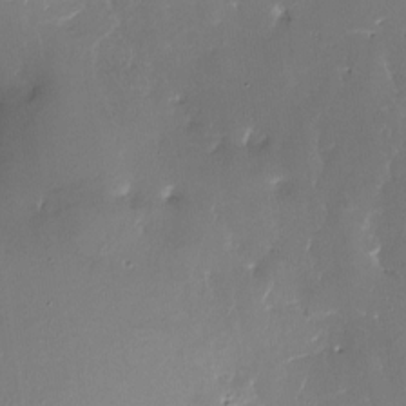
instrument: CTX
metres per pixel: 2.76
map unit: Nhe
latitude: -27.1242
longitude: -110.3090
